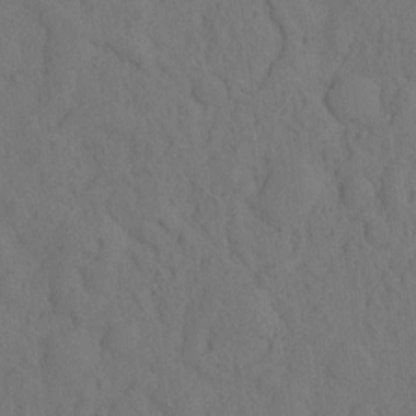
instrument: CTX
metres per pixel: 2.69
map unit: eHh
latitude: -2.2172
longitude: 18.4818
